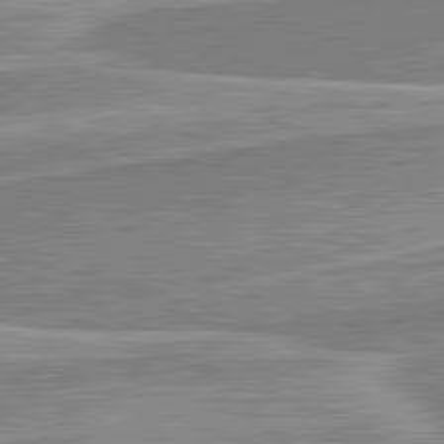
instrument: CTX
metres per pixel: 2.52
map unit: lApd
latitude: 82.2522
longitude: 139.7667
